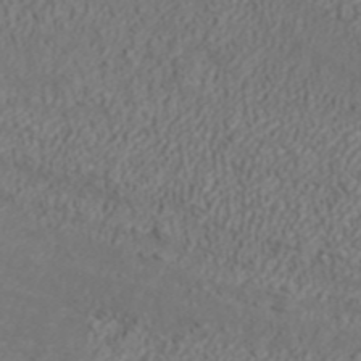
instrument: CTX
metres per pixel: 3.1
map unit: ANa
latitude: 42.3467
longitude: 28.6330
